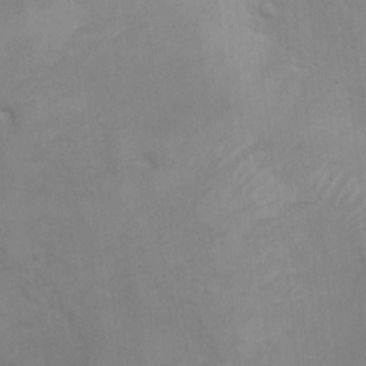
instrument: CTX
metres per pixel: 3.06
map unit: Ht
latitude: 4.3278
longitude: -28.1955
